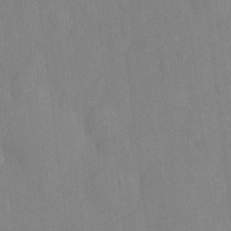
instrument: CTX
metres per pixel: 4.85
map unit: Nhu
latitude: -13.0864
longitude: -24.1577
